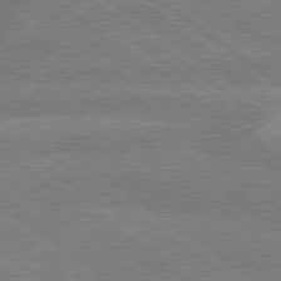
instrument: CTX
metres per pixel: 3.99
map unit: lApd
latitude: 79.4049
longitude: -161.0269
